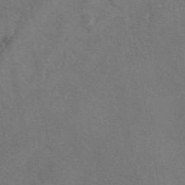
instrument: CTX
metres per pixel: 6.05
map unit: eAb
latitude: 46.5357
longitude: 110.3117
